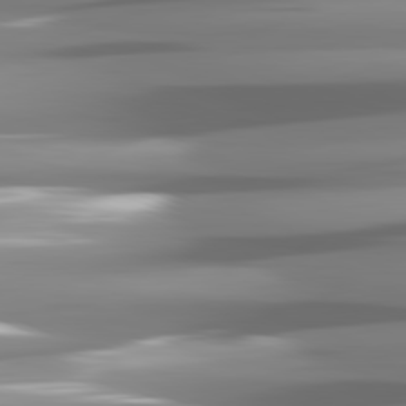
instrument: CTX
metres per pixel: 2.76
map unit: lApd
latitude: 81.7261
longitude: -141.5371
